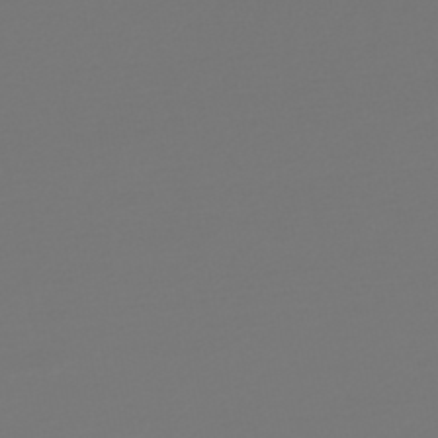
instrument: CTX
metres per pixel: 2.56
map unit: lHb
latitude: -47.7288
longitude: 62.8786
